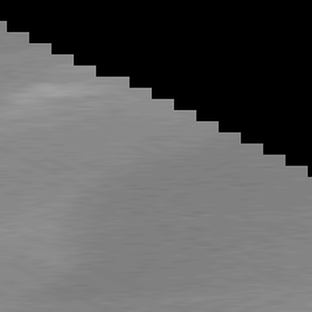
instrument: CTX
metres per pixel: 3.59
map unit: lApd
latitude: 81.5749
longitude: -163.7639
